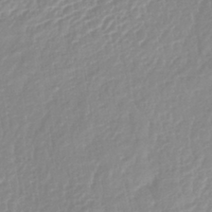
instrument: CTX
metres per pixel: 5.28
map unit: lHb
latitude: -41.4832
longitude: 75.5022
